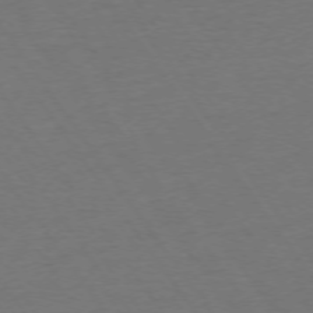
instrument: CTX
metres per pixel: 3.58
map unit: Ap
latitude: -74.8030
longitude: -90.1389
